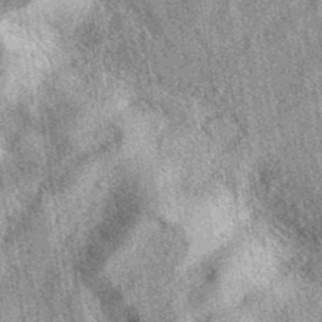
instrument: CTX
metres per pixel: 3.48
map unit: eAb
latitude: 39.7827
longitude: 110.6519
